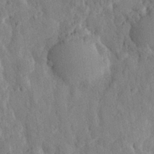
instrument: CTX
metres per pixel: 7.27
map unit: eHh
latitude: 28.5168
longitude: -76.4601
